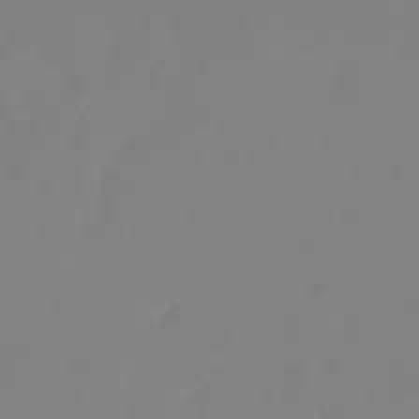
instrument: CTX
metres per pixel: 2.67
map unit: HNhu
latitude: -27.7666
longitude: 74.2173
